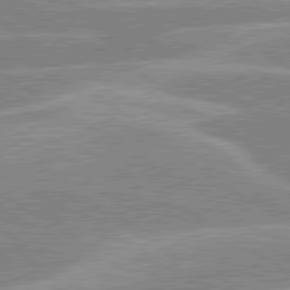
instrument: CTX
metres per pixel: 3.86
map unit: lApd
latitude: 80.0444
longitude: -130.5168
